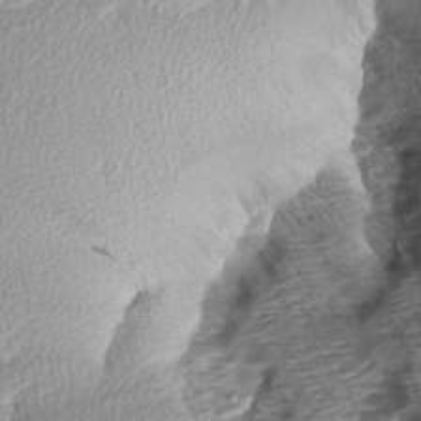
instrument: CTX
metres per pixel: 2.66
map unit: Aa
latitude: 8.2523
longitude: -139.9717
